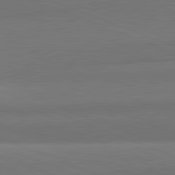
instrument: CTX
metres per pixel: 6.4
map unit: lApd
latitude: 82.1199
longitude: 152.6518
